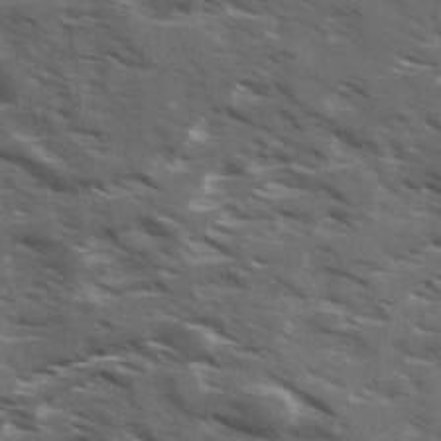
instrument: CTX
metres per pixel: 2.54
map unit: Ave
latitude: 18.1011
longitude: -130.6491
